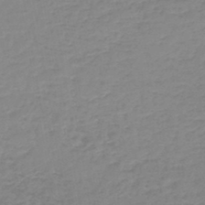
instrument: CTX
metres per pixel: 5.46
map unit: lHb
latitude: -44.2928
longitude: 59.9556
